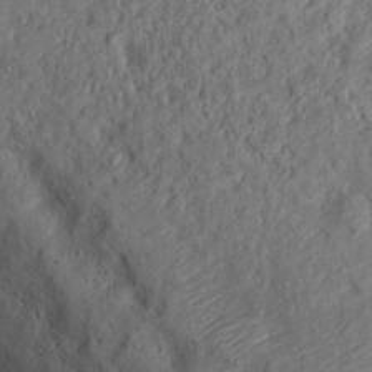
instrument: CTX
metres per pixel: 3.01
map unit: Ht
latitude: 12.2901
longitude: -40.5545
